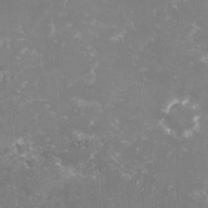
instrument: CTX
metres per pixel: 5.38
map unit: lHvf
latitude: -15.9556
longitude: -100.6302
